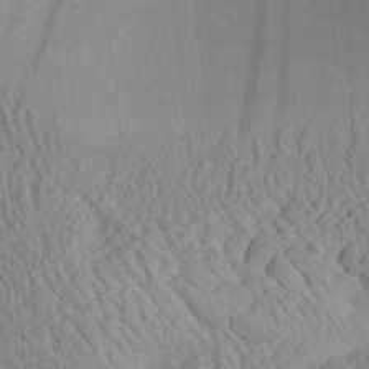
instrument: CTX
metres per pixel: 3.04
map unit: Aa
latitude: 24.8757
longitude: -134.3089
